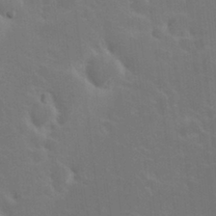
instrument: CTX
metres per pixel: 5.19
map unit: HNhu
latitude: 6.7435
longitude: 13.3132
